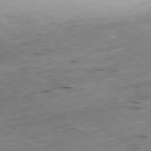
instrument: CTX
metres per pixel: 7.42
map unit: Ap
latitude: -79.7855
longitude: -91.1592
